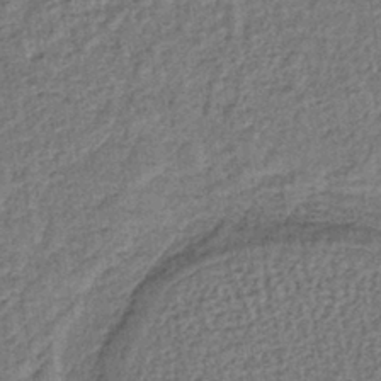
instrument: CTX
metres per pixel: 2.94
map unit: lHb
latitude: -41.0486
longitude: 62.7274
